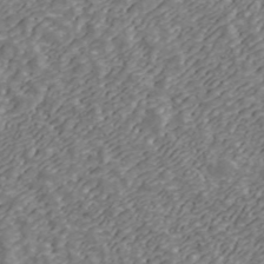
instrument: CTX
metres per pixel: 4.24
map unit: ANa
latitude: 43.4993
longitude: 29.1242
